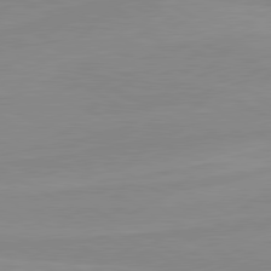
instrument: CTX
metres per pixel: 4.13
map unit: lApd
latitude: 80.4601
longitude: -176.1766
